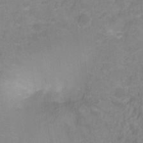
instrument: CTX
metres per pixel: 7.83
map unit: Hto
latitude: -11.5210
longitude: -40.1388
